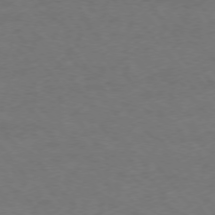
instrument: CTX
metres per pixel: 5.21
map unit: Ap
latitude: -76.4440
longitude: -64.5168
